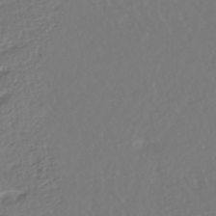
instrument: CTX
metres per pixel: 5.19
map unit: HNhu
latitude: -45.8233
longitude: 103.7856
